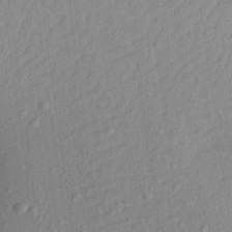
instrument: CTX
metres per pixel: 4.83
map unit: Aa
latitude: 20.5168
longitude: -147.2915
